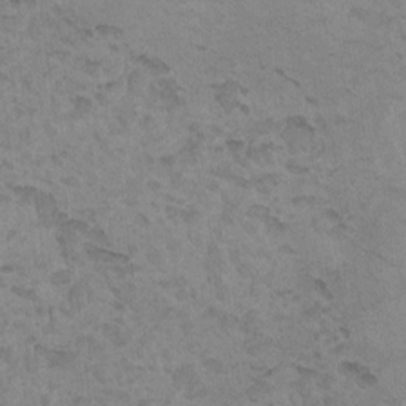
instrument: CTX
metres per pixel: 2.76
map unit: HNhu
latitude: 6.5735
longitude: -1.4048
